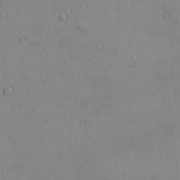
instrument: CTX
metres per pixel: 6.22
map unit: eHh
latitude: -8.9353
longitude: -66.8569
